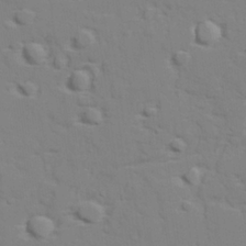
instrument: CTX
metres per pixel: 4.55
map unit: lAvf
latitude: 28.1767
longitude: -109.3670
